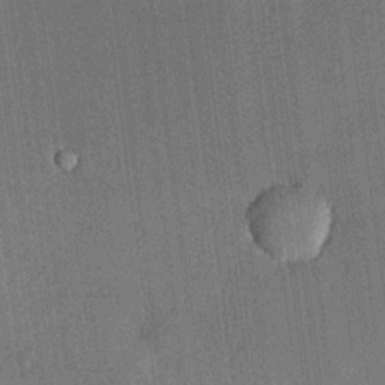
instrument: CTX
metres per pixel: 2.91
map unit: lHvf
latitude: 20.5357
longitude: 143.8233
